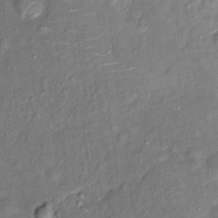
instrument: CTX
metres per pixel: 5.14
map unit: Ht
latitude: 14.4979
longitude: -41.0080
